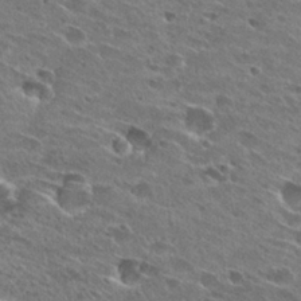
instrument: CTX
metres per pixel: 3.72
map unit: Hto
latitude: 27.5560
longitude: -44.1766
